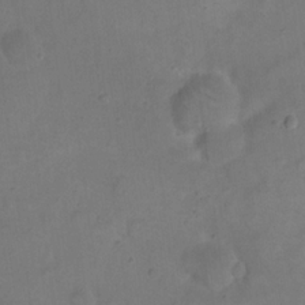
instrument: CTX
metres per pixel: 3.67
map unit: eHh
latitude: 20.9514
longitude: -61.7449
